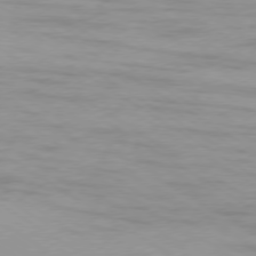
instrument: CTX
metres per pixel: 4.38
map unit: Ap
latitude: -76.9164
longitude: -74.8758
